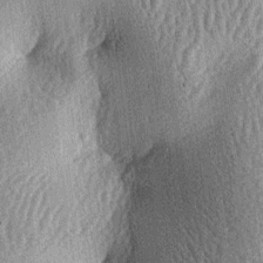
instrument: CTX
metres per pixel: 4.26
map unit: lAa
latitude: -6.6140
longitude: -127.7072
